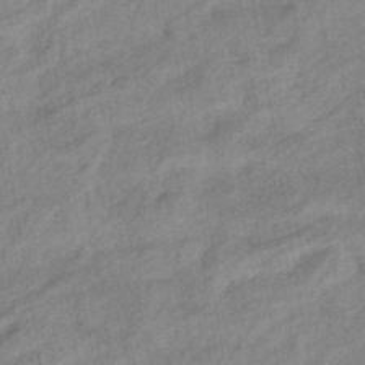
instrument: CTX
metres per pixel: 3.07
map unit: eHb
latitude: -41.1809
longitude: 82.9542
